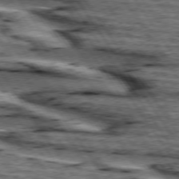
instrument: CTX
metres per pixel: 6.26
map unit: lApd
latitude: 74.6113
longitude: -72.9703
